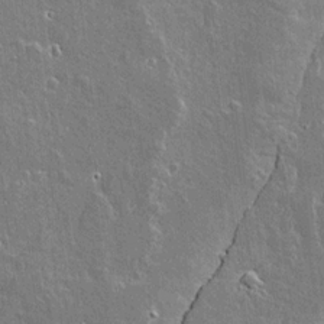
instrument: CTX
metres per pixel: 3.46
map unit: lAvf
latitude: 15.5372
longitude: -128.5546
